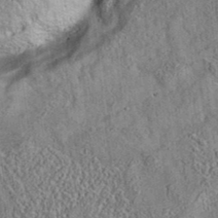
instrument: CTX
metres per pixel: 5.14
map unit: eAb
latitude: 35.5749
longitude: 109.3887
